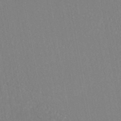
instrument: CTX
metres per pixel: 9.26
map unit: HNhu
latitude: -45.0864
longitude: 104.2172
